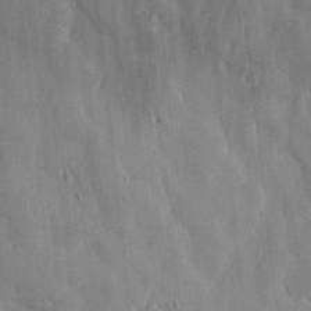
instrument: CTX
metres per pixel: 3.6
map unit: lHvf
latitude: 17.9150
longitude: -113.2726
